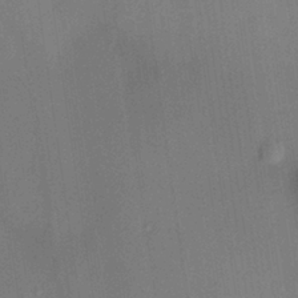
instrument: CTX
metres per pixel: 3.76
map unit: HNhu
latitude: 13.2726
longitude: 11.0487
